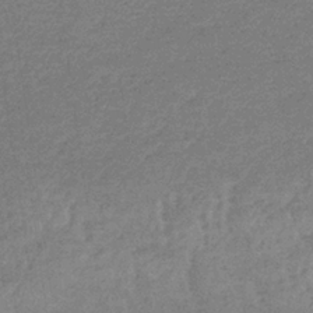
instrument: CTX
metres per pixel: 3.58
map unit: lHb
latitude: -33.7667
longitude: 69.3887
